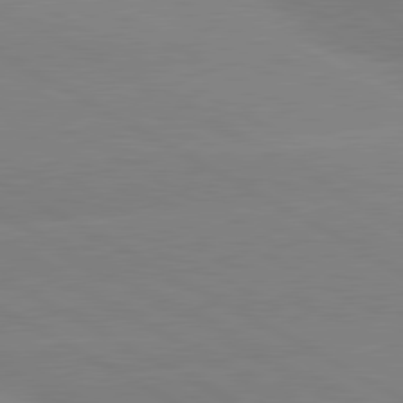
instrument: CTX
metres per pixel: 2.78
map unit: lApd
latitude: 80.6868
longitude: -152.9514
